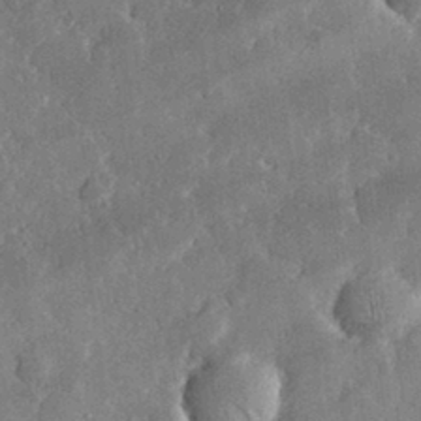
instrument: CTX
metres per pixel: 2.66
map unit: lHvf
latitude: 33.3482
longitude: -90.9325
